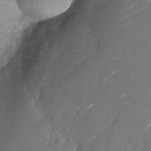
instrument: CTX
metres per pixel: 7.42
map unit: Nhu
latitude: -26.8219
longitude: -73.7072
